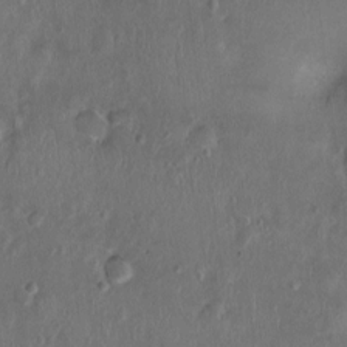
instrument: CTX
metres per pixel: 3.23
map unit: Nhu
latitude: 1.1025
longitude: -14.9514
